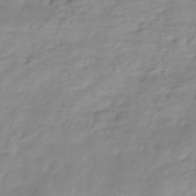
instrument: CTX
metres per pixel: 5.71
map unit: Hve
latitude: -32.1228
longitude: 90.3496
